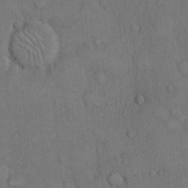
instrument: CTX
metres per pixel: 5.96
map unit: Hto
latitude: 10.1011
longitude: -60.7246
